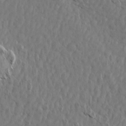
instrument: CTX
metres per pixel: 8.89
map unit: Aa
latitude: 14.2901
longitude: -142.8947
